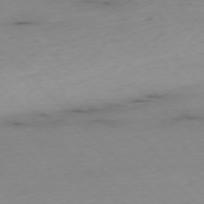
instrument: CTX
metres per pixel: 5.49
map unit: Ap
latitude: -76.8597
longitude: -90.7246
